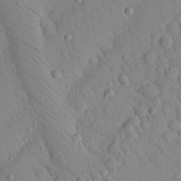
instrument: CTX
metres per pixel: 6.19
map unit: Nhu
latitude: 23.6316
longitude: -74.6679
